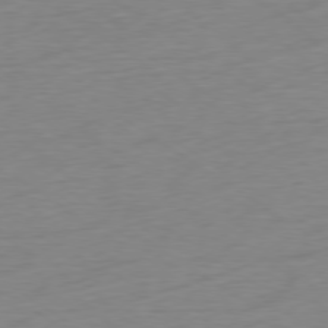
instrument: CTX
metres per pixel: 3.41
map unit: Ap
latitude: -78.5007
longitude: -59.0459
